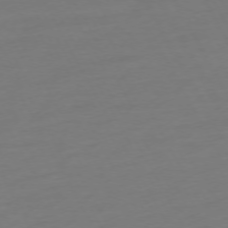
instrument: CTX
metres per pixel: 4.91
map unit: Ap
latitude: -74.3685
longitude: -69.6883
